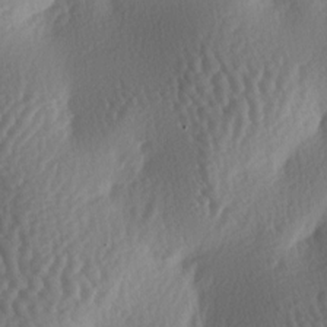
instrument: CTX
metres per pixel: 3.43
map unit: lAa
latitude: -5.9178
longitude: -128.4412
